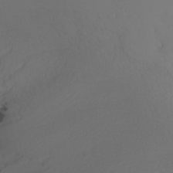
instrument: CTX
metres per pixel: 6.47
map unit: Nhu
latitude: -6.8975
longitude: -82.6490
